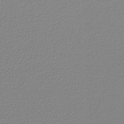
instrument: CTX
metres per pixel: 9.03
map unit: lHb
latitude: -45.6911
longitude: 71.3510
